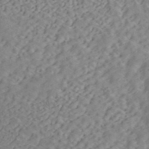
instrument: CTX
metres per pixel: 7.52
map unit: ANa
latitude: 43.3104
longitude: 54.2740
